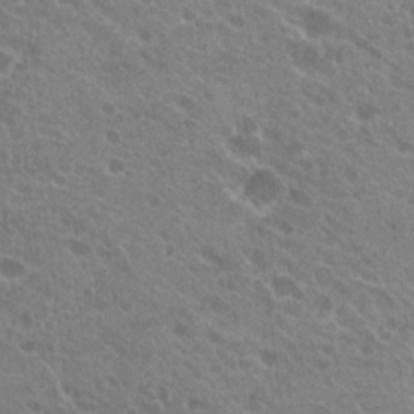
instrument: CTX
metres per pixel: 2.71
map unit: Hto
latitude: 21.2159
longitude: -34.4034
